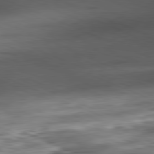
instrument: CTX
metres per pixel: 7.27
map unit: Ap
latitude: -81.9178
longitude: -81.3482
